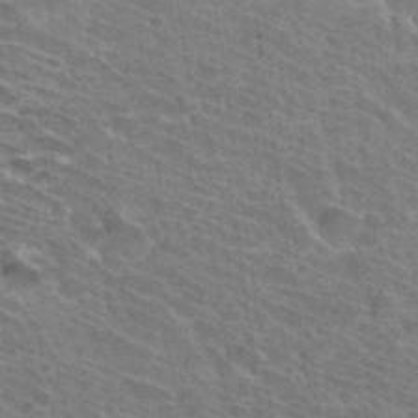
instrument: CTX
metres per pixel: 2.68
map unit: Hto
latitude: 33.4237
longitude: -41.9528
